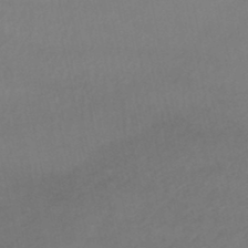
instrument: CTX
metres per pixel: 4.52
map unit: lHb
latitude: -46.0850
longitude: 66.8219
